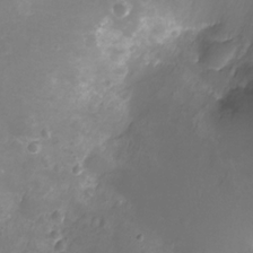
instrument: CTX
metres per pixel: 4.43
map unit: Ht
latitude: -11.8234
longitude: -23.3671
